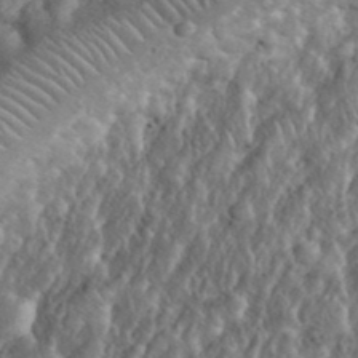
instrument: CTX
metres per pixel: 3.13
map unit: eHh
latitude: 38.5546
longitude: -57.4426
